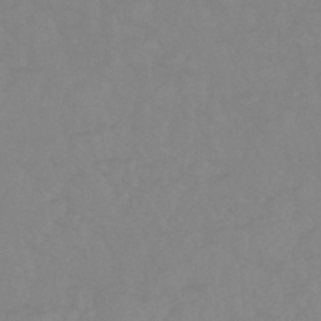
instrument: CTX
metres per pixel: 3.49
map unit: eHb
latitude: -44.5763
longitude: 81.5210
